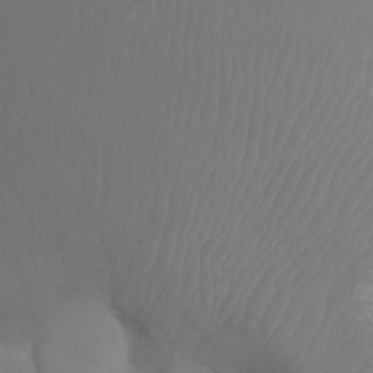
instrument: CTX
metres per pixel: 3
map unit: Ht
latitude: 1.8205
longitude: -20.8002
